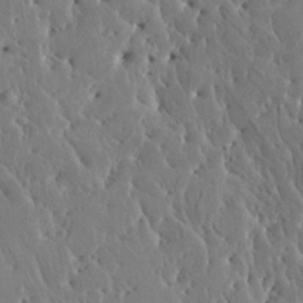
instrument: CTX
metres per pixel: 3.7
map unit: HNhu
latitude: 5.8961
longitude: -0.3845
